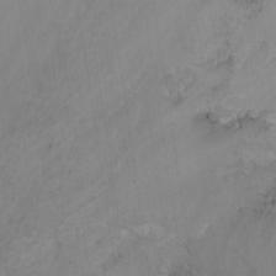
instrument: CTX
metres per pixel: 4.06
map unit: Nhu
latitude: -6.3873
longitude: -67.8583
